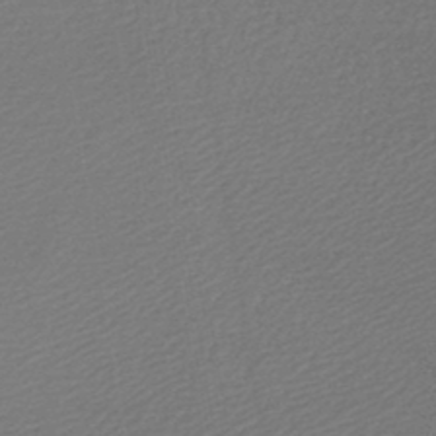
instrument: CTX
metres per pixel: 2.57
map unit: lHb
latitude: -46.1039
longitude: 57.2187
